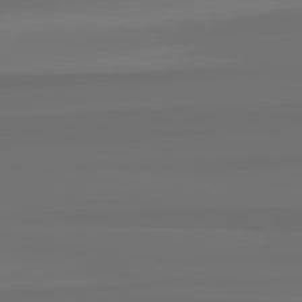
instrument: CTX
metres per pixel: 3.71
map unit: lApd
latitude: 82.8569
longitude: 161.1998
